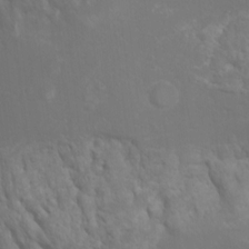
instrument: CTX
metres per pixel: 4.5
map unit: Nhu
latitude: 7.4804
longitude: -19.6505
